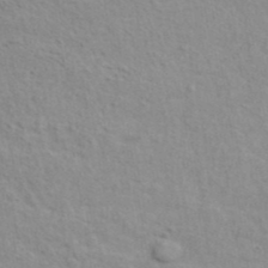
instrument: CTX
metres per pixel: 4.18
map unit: ANa
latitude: 39.7827
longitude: 19.9556
